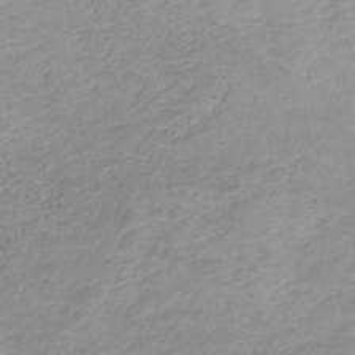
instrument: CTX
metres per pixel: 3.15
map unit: HNb
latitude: -33.5210
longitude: 59.7288
